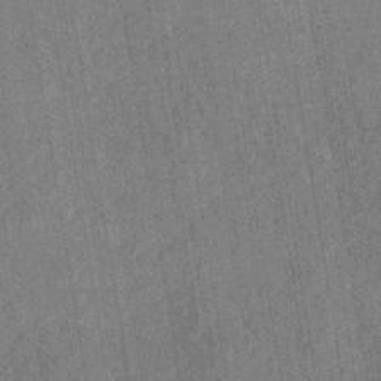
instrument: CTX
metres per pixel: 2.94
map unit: eHb
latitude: -35.3888
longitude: 81.2943
